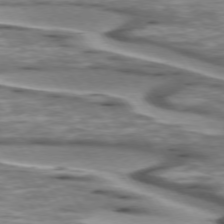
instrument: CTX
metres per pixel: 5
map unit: lApd
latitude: 74.5735
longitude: -57.1403
